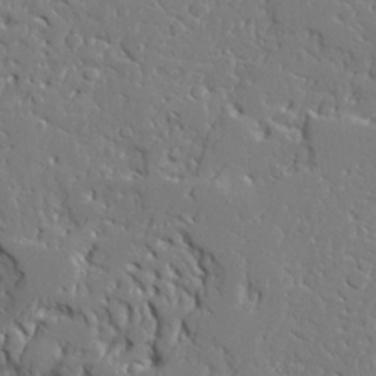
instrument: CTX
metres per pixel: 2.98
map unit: Ave
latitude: 23.1781
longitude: -129.5371
